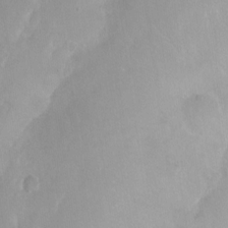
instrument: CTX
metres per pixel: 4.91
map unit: Ht
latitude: -14.0661
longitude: -41.5938
